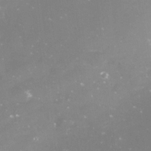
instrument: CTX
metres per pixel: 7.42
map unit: Nve
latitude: -18.2362
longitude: -59.3671
